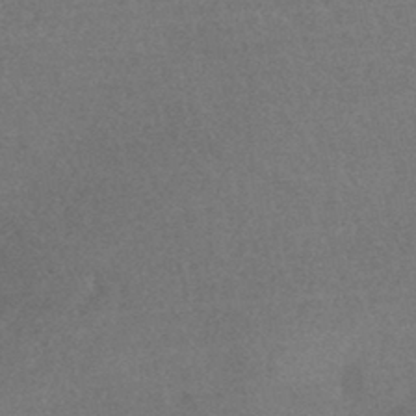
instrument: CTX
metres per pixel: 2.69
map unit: HNhu
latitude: -42.4817
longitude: 92.8030
